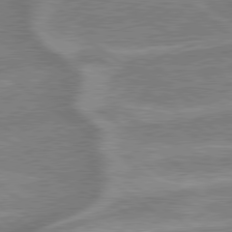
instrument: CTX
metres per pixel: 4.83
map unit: lApd
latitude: 79.3482
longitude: -170.7624
